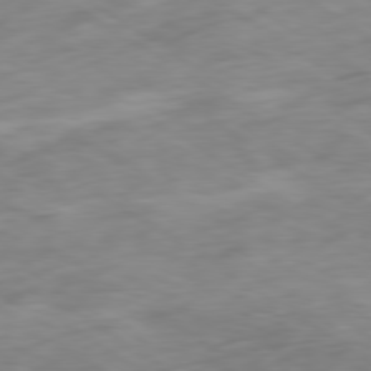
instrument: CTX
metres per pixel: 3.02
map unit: Ap
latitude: -79.8611
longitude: -72.4601
